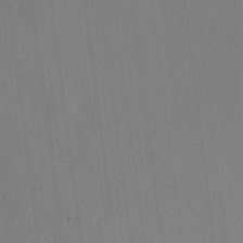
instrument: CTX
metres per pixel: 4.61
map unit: lHvf
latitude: 18.3656
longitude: -112.7435
